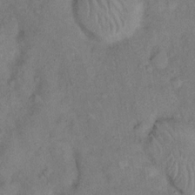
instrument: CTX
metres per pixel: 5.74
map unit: eHh
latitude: 16.4412
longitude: -62.4412
